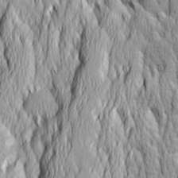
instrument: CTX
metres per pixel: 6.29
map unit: Ave
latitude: 14.4223
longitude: -132.0255
